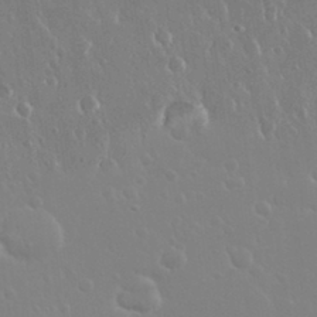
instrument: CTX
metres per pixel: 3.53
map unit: Nhu
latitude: 30.4223
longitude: -56.6112
